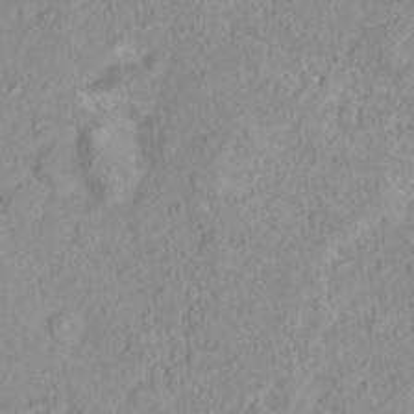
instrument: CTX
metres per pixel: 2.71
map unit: Nhu
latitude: 16.3656
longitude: -31.8773
